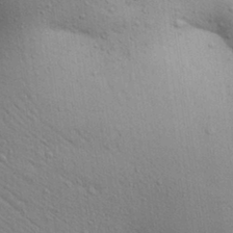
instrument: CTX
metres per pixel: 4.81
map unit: Aa
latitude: 30.3279
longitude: -147.5560
